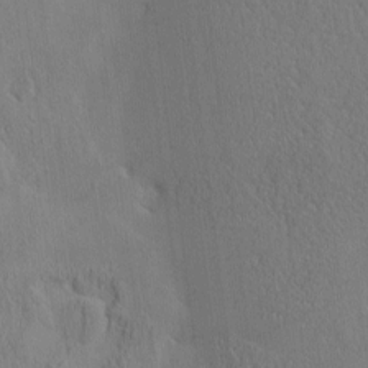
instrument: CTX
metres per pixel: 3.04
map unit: eHh
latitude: -2.9163
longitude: 15.8423
